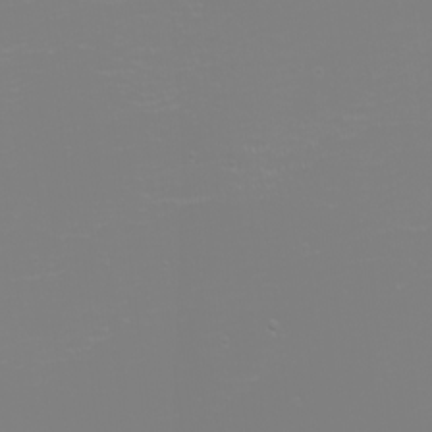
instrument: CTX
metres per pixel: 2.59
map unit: eHh
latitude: -6.2361
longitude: -83.9906
